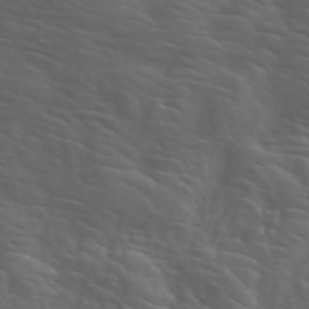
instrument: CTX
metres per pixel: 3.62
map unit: ANa
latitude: 47.5749
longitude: -83.3481
